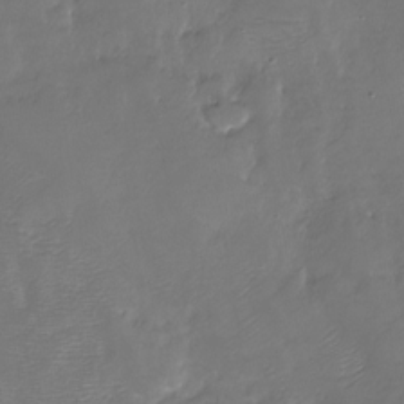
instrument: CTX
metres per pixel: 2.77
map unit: Nhu
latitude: -27.9556
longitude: -60.3278
